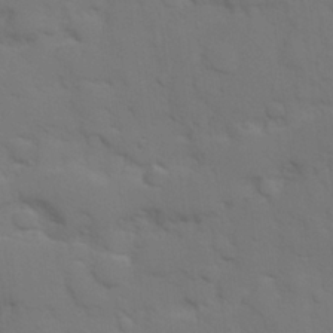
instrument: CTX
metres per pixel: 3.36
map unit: Hve
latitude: 25.4993
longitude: 148.1795
